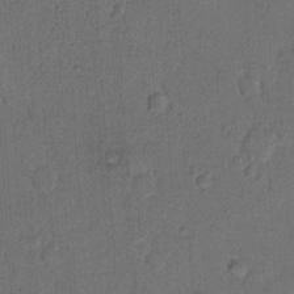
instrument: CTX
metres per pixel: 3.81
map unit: Hto
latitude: 8.1011
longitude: -61.5182
